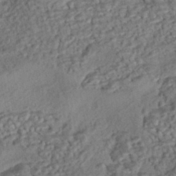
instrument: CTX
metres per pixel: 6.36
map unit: eHh
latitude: -43.1998
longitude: 121.0486
